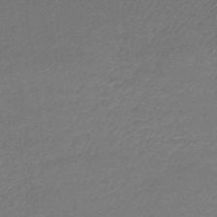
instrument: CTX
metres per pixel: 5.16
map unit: lHb
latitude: -42.0661
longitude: 66.2739
